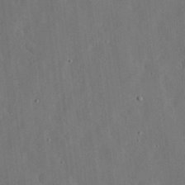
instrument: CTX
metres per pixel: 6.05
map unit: lHvf
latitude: 19.0836
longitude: -113.1025
